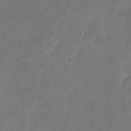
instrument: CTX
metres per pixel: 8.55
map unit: Nhu
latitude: -23.5966
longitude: -69.8583
